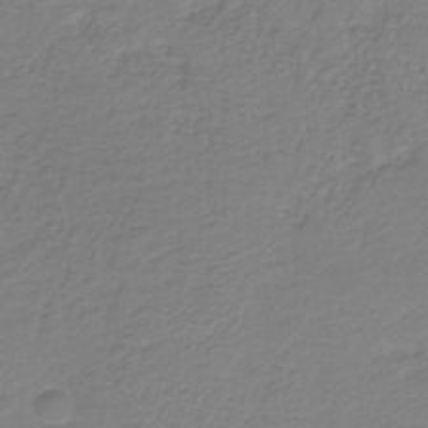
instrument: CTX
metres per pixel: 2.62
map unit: HNb
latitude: -34.7463
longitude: 51.9745
